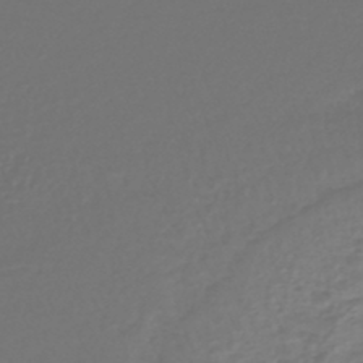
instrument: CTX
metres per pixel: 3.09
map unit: lHb
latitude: -43.1809
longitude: 64.9542
